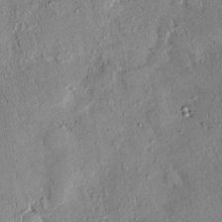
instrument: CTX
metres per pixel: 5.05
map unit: eHh
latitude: 0.2333
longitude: 15.5966
